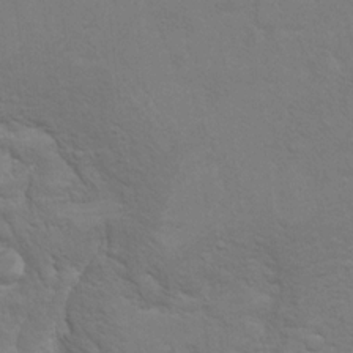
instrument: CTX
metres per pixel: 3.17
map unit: Hto
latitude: 9.8395
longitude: -35.5560
